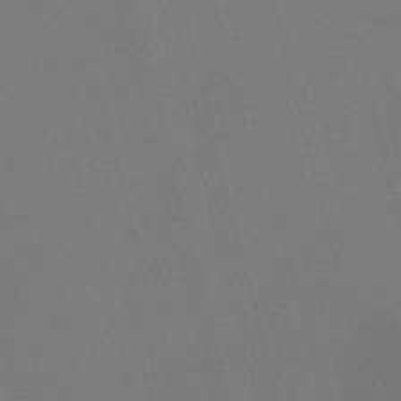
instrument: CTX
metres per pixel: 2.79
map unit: lHb
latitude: -48.0661
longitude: 60.8975
